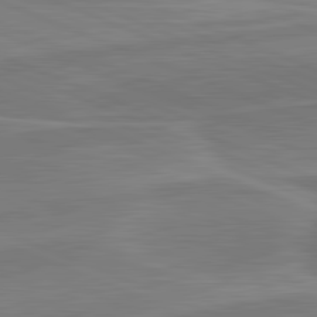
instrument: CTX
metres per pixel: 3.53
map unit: lApd
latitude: 82.1011
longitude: 141.6533
